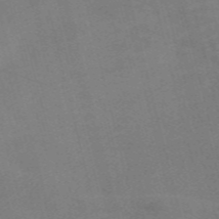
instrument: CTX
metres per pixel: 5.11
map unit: Nve
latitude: -58.2739
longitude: 51.4643
